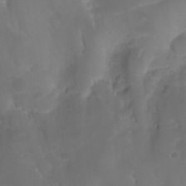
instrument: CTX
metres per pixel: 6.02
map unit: Aa
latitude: -13.3888
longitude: -68.1956
